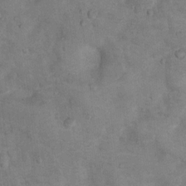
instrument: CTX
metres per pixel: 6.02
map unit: Nhu
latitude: 5.7261
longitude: -23.2915
